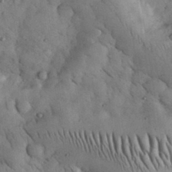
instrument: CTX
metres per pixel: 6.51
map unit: eHh
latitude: 33.4426
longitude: -68.7813
